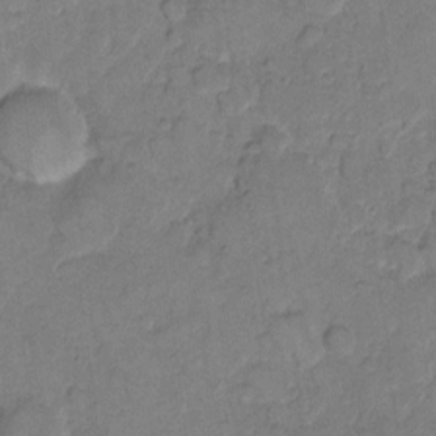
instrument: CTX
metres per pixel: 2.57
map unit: eHh
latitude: 10.1200
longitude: -64.2711
